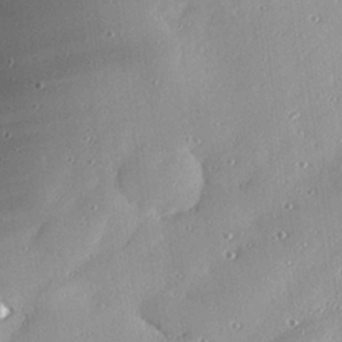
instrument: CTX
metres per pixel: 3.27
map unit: eHh
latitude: 24.4601
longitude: -89.5749
